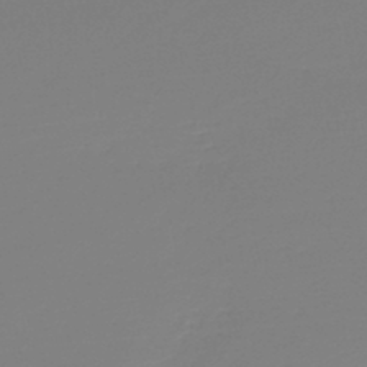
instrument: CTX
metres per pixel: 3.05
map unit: lHb
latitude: -45.3888
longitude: 59.5210
